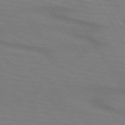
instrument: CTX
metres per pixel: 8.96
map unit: lApd
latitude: 72.3657
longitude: -57.3481
